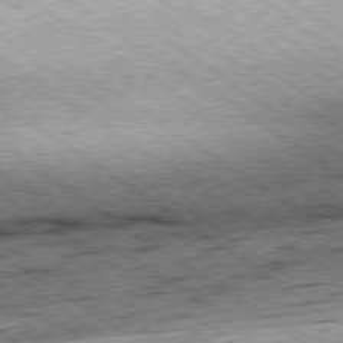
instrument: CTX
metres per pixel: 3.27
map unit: Hpe
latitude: -79.2942
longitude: 7.9556
